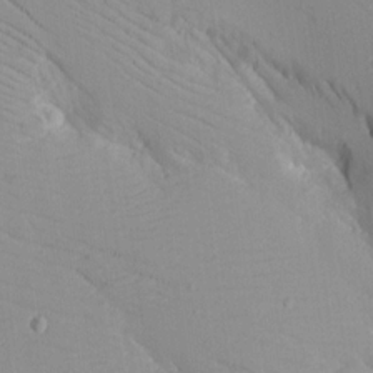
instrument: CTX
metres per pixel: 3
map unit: lAvf
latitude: 16.4034
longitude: -126.0822
